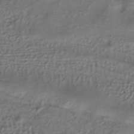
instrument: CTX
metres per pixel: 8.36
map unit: ANa
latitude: -37.7099
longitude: 94.8974
